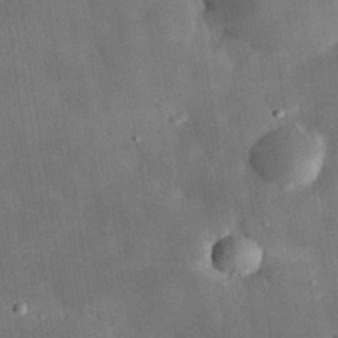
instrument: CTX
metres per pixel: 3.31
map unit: eHh
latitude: 30.4034
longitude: -76.2144
